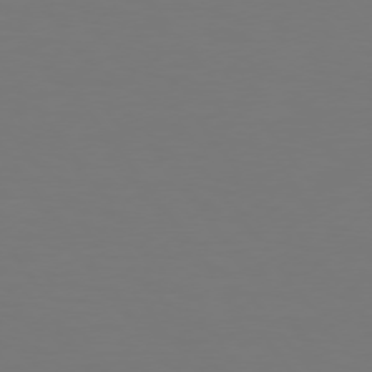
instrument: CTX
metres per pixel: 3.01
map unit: Hpe
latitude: 74.7813
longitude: -123.5182
